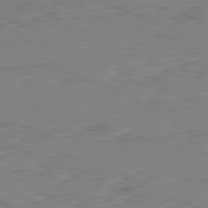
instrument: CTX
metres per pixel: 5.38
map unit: Ap
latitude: -82.0472
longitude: -68.7624
